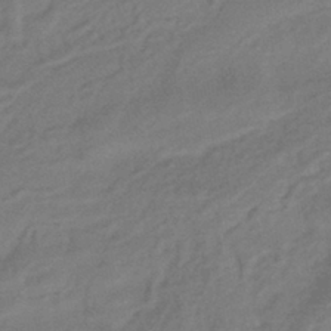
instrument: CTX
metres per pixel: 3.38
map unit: HNhu
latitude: -41.0675
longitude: 92.2550
